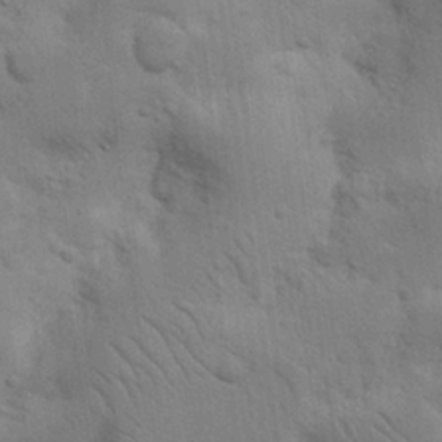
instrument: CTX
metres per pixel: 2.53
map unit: Nhu
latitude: 16.1578
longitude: -74.8380
